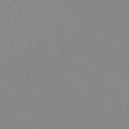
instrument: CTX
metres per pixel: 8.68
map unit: HNhu
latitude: -0.4629
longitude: -1.8016
